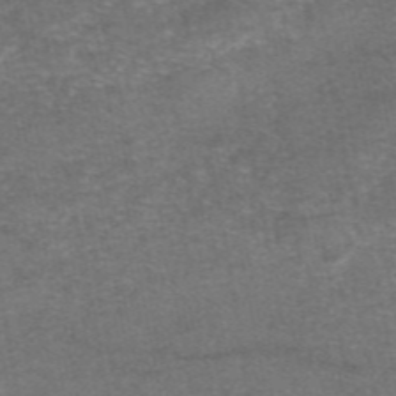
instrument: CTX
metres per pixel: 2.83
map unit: eAb
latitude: 47.7072
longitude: 104.4629
